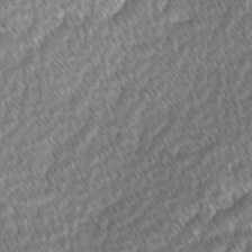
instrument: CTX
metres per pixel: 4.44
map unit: lAvf
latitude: -1.6344
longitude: -114.4978
